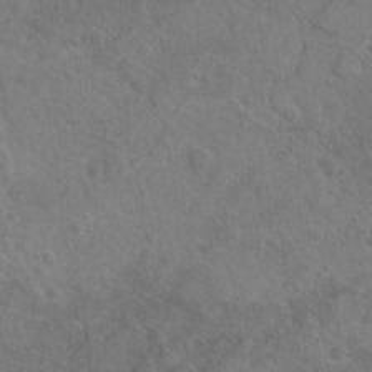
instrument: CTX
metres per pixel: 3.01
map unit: Nhu
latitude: -30.9164
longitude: -61.8772
